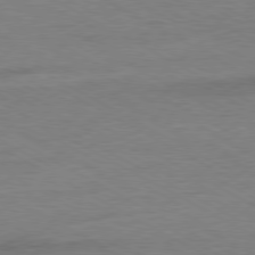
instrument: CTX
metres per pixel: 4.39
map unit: Ap
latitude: -80.5007
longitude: -86.5168
